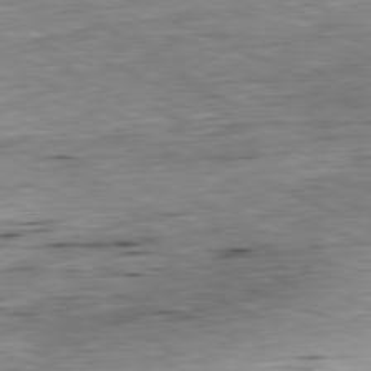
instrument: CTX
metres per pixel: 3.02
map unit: Ap
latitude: -81.1242
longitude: -69.4616
